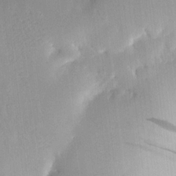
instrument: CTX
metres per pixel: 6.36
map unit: HNhu
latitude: 13.9528
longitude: 12.8786
